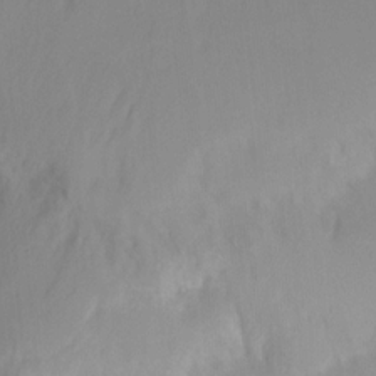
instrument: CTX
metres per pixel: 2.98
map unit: Ht
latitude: -13.0675
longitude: -51.0458
